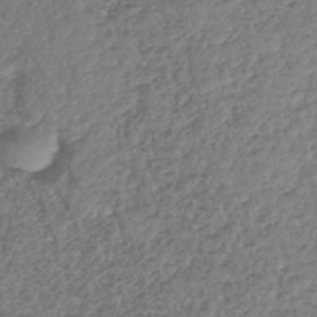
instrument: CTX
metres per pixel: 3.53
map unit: lHb
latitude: -39.3699
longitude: 68.2550
